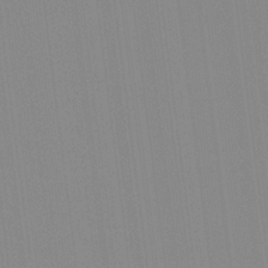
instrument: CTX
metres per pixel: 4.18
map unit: Hto
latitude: -8.1039
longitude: -48.3845
